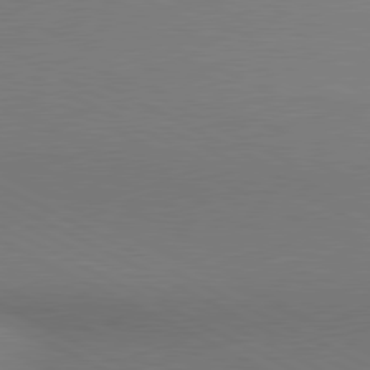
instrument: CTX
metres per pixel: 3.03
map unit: lApd
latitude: 80.7057
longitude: 145.1242
